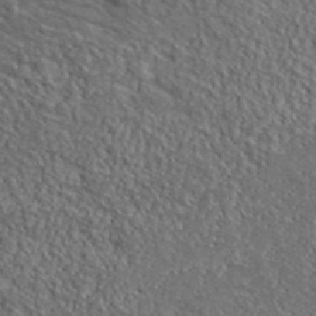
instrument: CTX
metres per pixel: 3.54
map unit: lHvf
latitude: 38.8191
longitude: -87.6883
